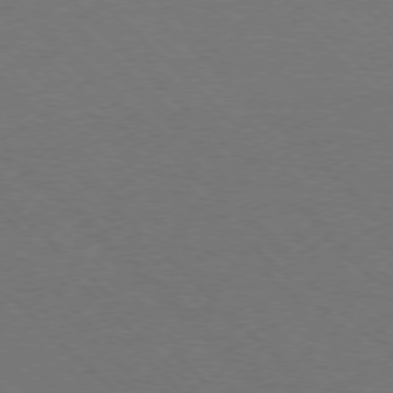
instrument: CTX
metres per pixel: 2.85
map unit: Ap
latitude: -77.8044
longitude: -85.5560
